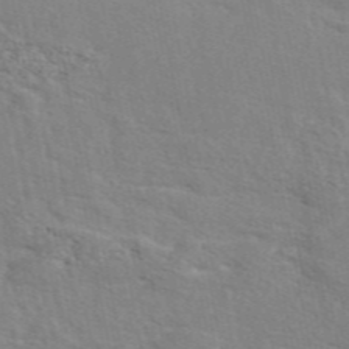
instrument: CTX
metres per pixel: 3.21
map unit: eAb
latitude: 48.9514
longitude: 120.0661
